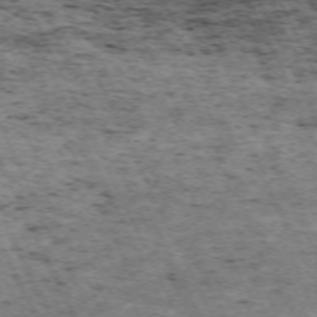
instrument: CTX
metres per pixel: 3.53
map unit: Hpe
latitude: -70.7463
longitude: 11.2754
